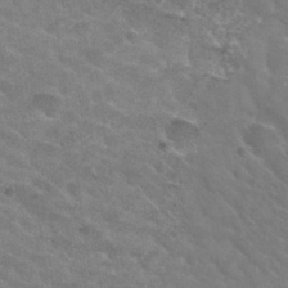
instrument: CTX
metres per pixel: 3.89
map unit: Hto
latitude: 31.0081
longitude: -47.2159
